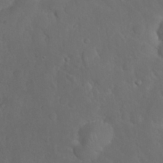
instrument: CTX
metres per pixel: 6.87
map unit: Nhu
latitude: 27.0648
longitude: -65.1403
